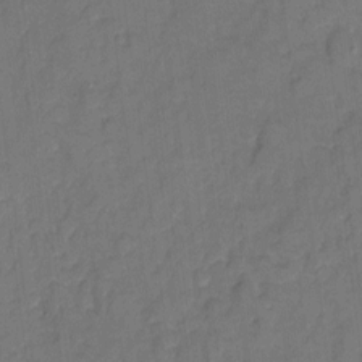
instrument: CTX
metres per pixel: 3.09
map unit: eHh
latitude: 6.1200
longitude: -65.5182
